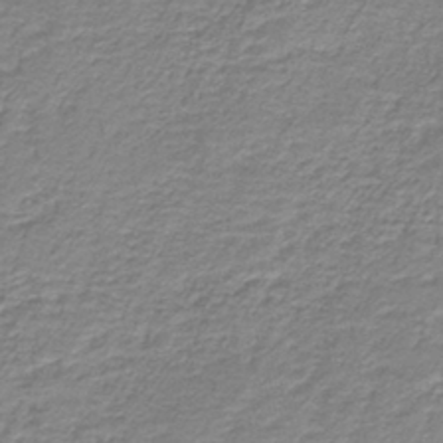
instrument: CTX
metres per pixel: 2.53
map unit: HNb
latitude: -38.7274
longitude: 51.0864
